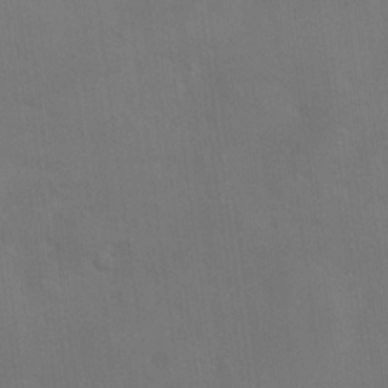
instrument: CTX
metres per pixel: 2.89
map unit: eHh
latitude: 18.5168
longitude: -66.4034
